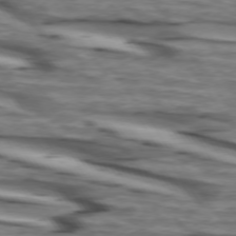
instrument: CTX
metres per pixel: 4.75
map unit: lApd
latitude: 73.9528
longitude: -64.8002
